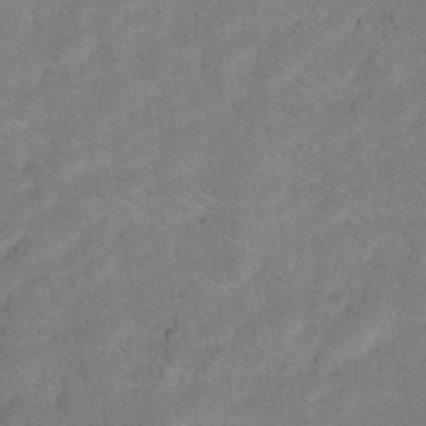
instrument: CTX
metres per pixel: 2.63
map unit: Hto
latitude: 17.0081
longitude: -38.6301
